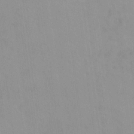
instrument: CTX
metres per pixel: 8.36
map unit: eHh
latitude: 17.1025
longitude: -63.0270
